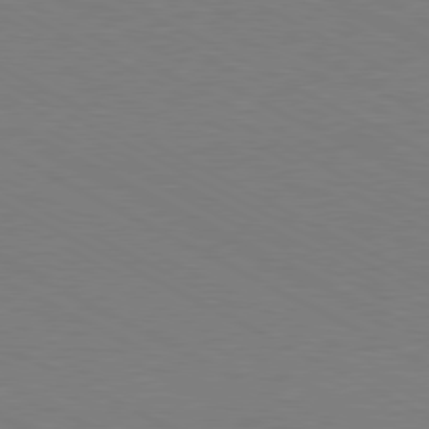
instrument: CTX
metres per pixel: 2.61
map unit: Hpe
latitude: -80.9920
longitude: 12.6519
